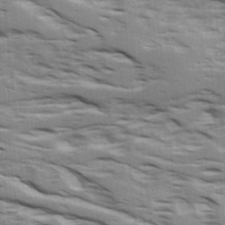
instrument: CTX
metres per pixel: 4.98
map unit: Ave
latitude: 16.5168
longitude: -129.7638
